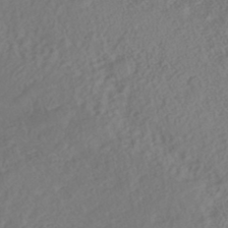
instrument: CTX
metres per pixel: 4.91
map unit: Nhe
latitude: -41.8233
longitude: -111.9339
